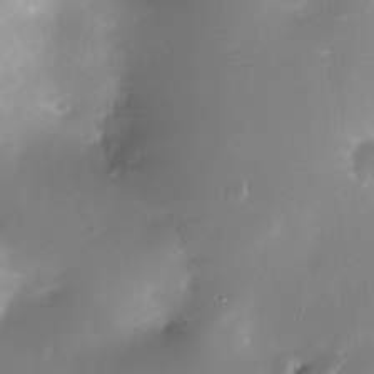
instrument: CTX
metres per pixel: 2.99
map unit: Nhe
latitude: -31.9556
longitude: -117.4993
